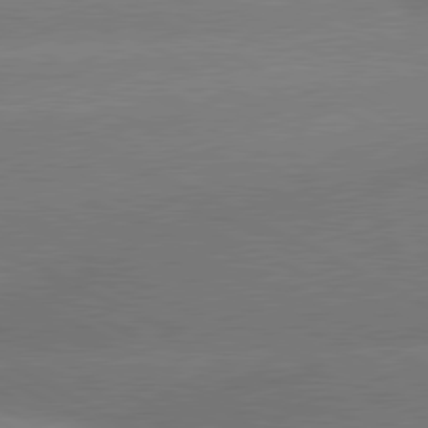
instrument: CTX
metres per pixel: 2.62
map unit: lApd
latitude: 80.5546
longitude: -151.4237
